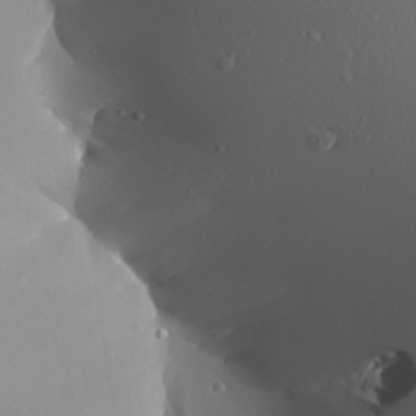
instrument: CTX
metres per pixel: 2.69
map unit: Aa
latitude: 24.8002
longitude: -144.4223
